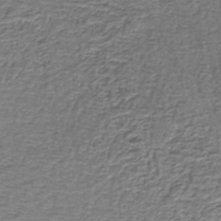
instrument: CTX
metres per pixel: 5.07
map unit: lHb
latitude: -43.5399
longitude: 58.4062
